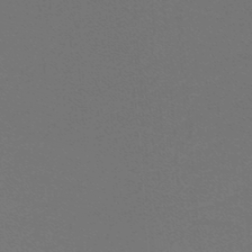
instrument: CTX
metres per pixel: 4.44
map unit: lHb
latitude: -47.9556
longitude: 64.3684
